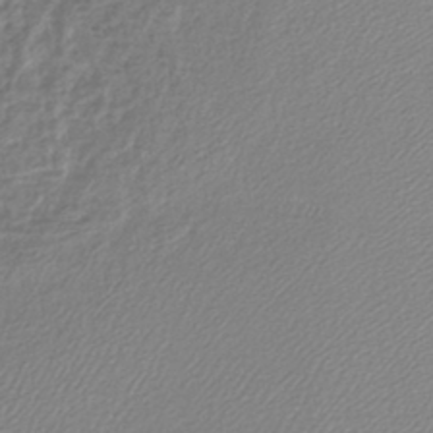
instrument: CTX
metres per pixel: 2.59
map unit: lHb
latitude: -41.5777
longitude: 61.9745
